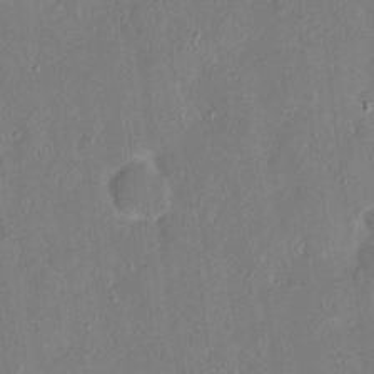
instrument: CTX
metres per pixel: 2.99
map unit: eHh
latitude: 8.2523
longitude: -69.4993
